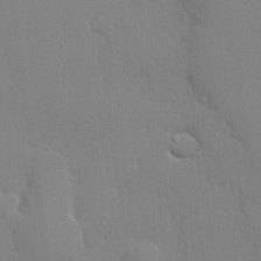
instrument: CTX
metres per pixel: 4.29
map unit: lHvf
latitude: 21.3293
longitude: 141.4454
